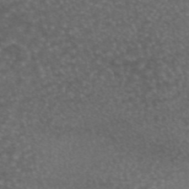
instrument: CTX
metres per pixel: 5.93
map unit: eAb
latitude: 45.6127
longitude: 114.4440
